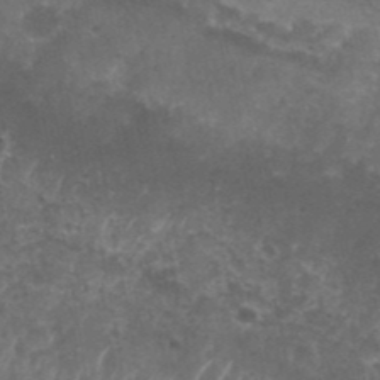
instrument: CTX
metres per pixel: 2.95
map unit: Nhu
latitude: 28.2144
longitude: -54.8758
